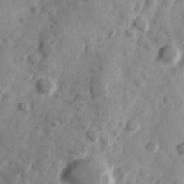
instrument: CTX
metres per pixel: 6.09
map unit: Hve
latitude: 25.2725
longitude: 147.2187
